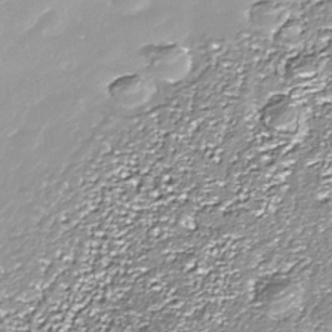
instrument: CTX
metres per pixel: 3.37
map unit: Nhe
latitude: -36.0094
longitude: -87.3293
